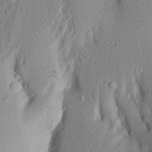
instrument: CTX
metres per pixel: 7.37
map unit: Aa
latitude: 18.8380
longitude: -148.7813
